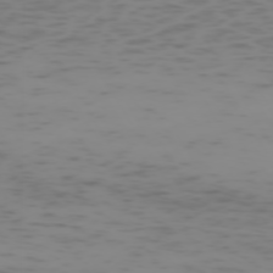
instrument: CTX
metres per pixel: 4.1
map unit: Hpe
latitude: -73.4076
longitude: 6.5762
